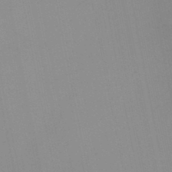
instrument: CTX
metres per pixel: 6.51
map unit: HNb
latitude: -47.2376
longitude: -47.2159
